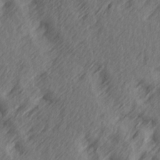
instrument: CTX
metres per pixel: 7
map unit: Ave
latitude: 14.1767
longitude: -105.9528
